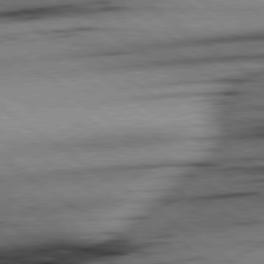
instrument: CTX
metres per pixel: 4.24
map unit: Hpe
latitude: 78.8569
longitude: -155.3671
